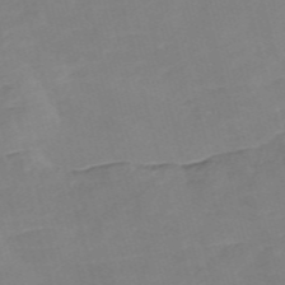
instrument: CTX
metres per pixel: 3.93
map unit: Nve
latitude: -58.1605
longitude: 58.1227
